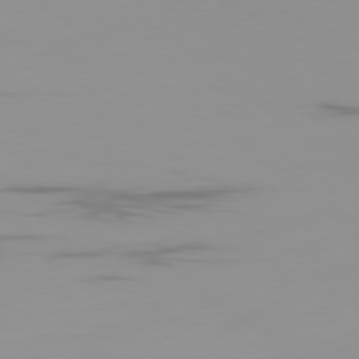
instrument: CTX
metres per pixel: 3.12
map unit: Ap
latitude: -80.1417
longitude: -53.3671
